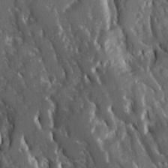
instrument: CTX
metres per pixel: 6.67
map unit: Ave
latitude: 15.8206
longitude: -131.0648
